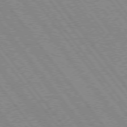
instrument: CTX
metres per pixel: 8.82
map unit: Hpe
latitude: 75.2159
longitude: -149.6127
